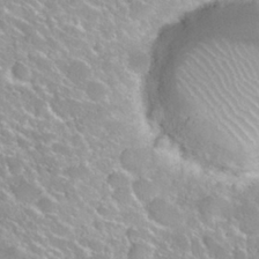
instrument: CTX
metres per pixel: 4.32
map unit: Nhu
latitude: 27.6883
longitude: -51.0458
